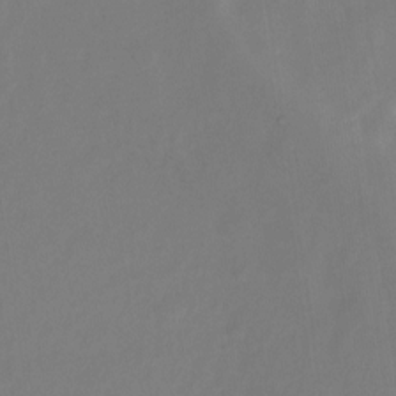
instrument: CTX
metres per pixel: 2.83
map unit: Nhu
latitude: -13.7856
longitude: -51.9339
